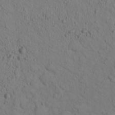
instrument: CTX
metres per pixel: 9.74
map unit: lHvf
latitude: 14.3657
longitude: 177.8989
